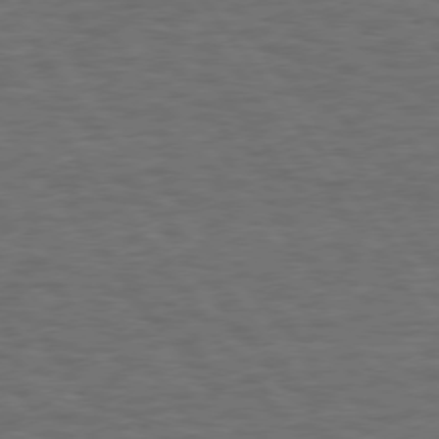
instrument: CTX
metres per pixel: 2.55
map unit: Hpe
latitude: 75.2537
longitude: -136.4034
